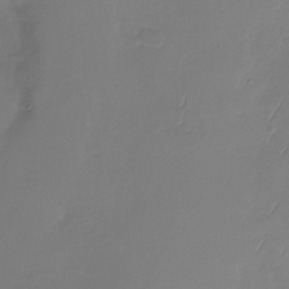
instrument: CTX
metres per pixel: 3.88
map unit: Nhu
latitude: -29.2565
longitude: -59.2159
